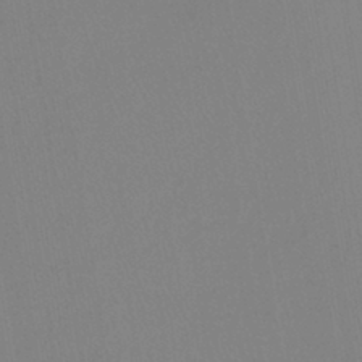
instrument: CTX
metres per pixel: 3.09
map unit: lHb
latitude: -41.6344
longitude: 64.3684
